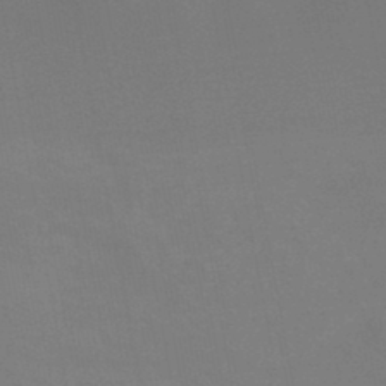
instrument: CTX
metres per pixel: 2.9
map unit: HNb
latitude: -44.8219
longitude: -44.6868
